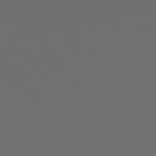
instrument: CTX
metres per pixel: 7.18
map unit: Hpe
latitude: 74.1200
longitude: -124.4790
